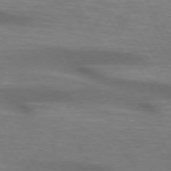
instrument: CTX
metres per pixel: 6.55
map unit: lApd
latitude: 73.9339
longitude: -51.6505
